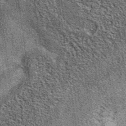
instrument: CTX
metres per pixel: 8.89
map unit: eAb
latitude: 38.6868
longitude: 107.4454
